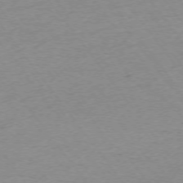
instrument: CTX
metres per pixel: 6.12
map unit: Ap
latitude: -74.6141
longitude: -84.6869
